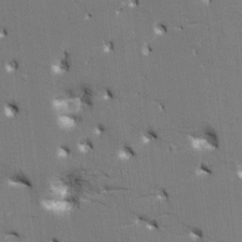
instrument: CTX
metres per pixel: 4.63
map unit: HNhu
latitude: 8.3467
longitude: -4.9892
